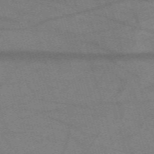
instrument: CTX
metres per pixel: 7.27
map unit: eHh
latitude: -61.0486
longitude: 53.9178
